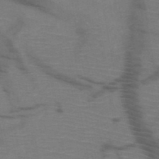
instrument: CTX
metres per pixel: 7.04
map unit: HNb
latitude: -49.8989
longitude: -44.5168
